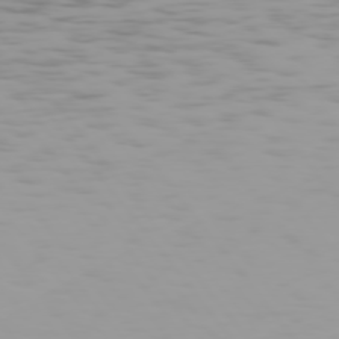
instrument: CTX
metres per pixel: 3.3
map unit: Hpe
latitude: 75.5938
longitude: -126.7246
